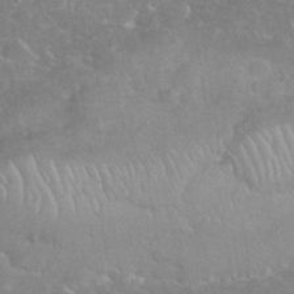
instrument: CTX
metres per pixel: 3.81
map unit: eHh
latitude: 35.2726
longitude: -63.9339
